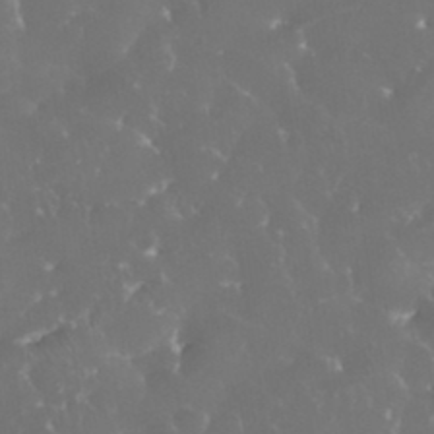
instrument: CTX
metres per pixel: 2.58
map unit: eHh
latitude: 34.1200
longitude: -63.1970
